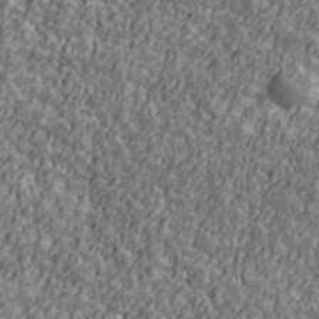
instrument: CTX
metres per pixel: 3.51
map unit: Ave
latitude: 42.1956
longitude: -111.6316
